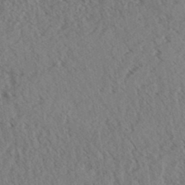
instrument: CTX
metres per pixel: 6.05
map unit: eHh
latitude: 35.3292
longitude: -139.9339
